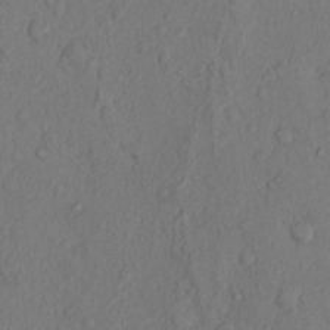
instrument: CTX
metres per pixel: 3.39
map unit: Hto
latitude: 13.8961
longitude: -29.4426
